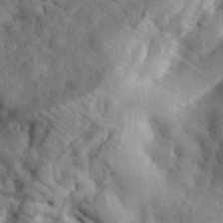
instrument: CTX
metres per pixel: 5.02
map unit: eHh
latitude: 33.5938
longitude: -78.3279
